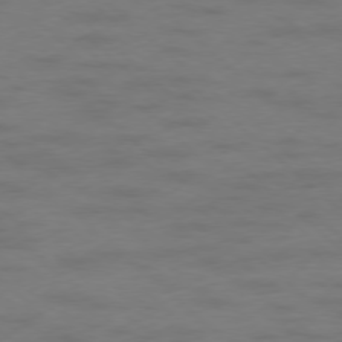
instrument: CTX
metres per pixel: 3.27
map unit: Hpe
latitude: -78.0850
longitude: -20.5924
